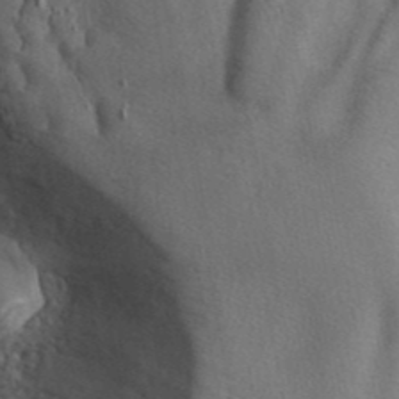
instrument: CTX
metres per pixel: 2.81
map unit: ANa
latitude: 42.5357
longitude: 53.3320
